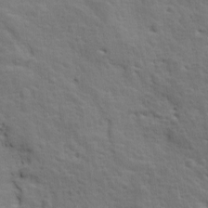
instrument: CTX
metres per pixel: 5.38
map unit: Ave
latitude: 11.0459
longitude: -103.8205
